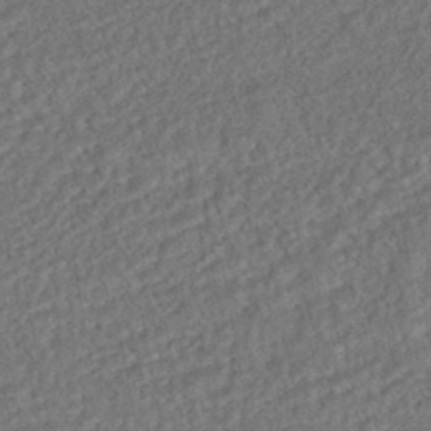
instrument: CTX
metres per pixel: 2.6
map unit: HNhu
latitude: -45.9367
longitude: 100.4817
